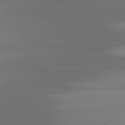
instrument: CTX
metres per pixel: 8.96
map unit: lApd
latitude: 81.4993
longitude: -136.9703
